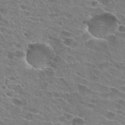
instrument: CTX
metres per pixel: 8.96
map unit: Hto
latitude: 23.9339
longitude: -42.5357
